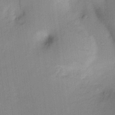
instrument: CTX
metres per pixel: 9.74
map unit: HNhu
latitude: 14.4601
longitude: 10.6141
